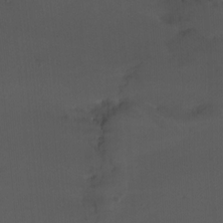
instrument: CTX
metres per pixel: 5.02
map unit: Nhu
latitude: -9.4454
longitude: -46.9514
